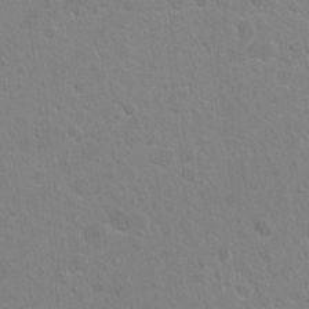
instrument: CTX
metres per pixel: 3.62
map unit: Ht
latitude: -6.3495
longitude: -36.9514
